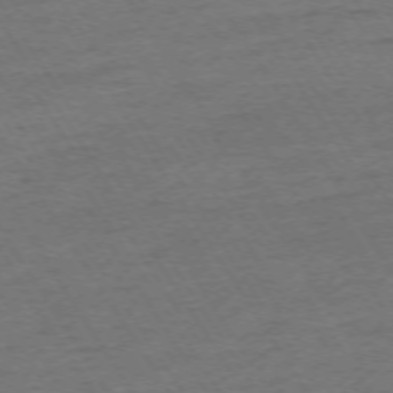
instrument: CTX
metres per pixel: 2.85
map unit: Ap
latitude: -73.8611
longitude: -84.7246
